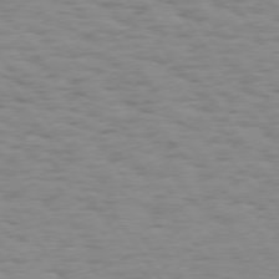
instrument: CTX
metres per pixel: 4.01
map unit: Hpe
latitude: 74.4601
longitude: -136.5168
